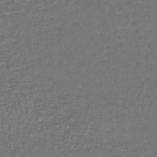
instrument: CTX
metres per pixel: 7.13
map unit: lHb
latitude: -43.5399
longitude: 73.4076
